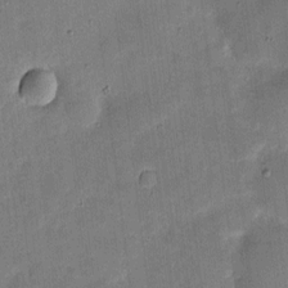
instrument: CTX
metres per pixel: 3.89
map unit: eHh
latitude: 4.8947
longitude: -71.1214
